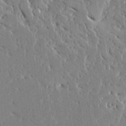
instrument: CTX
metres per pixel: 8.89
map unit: Ave
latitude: 16.1389
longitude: -139.7827
